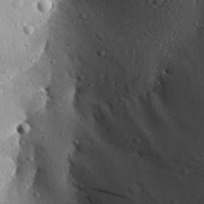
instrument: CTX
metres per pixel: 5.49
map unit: Aa
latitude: 28.3656
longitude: -131.1215
